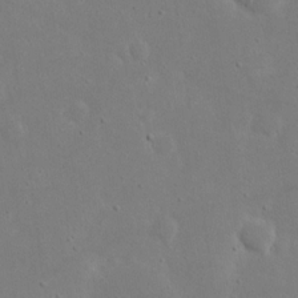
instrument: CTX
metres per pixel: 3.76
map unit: eHh
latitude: 18.9513
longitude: -71.7261
